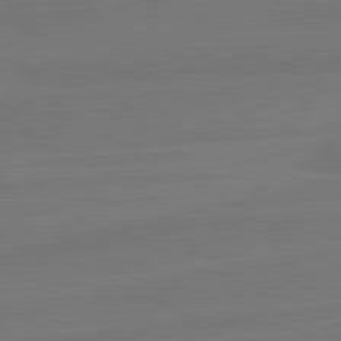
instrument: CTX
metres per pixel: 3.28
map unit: lApd
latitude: 82.1388
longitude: -178.2334
